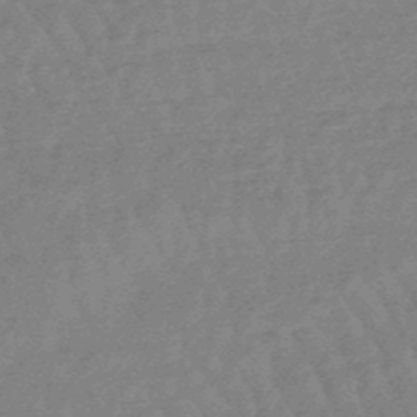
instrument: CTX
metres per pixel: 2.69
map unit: lHb
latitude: -48.3307
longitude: 82.0283
